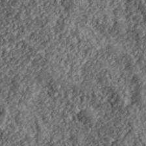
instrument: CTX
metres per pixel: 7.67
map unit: lHvf
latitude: 40.3089
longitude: -88.1767
